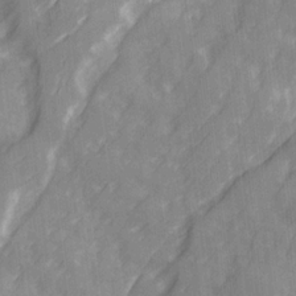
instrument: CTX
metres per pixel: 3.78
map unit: Ave
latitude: 20.2901
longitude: -131.9528
